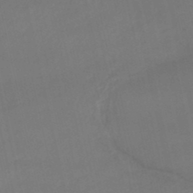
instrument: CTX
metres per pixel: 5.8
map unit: lHb
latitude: -46.8408
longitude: 66.8597
